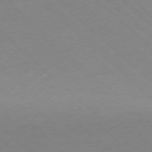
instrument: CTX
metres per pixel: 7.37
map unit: Ap
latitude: -77.6911
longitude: -84.6302
